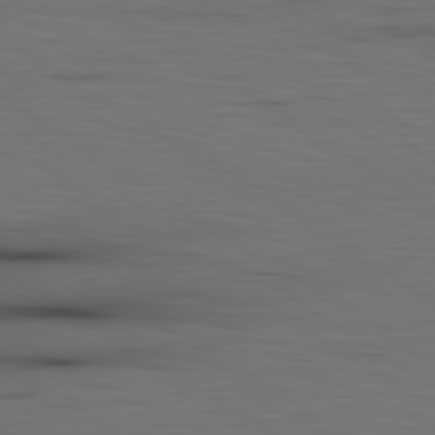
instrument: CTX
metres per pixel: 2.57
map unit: lApd
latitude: 79.8395
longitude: 160.7652
